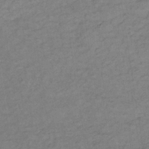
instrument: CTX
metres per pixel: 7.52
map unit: lHb
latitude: -33.7478
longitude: 65.3132
